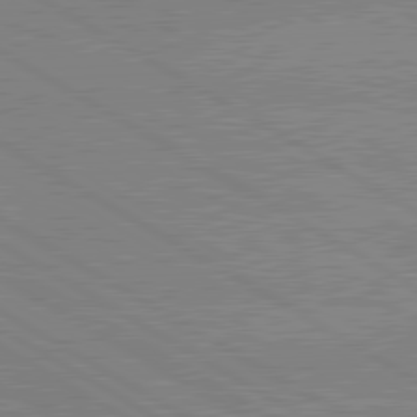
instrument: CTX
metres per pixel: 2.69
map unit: lApd
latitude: 80.4412
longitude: -125.8772
